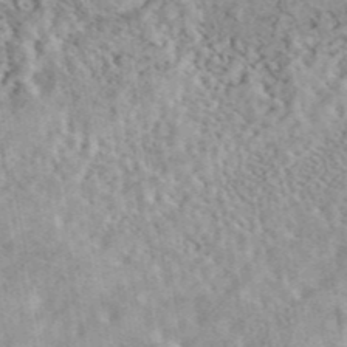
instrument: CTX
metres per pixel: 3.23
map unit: eAb
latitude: 44.0255
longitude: 109.4832
